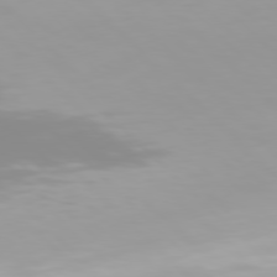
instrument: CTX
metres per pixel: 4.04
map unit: Hpe
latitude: 77.2348
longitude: -173.3670
